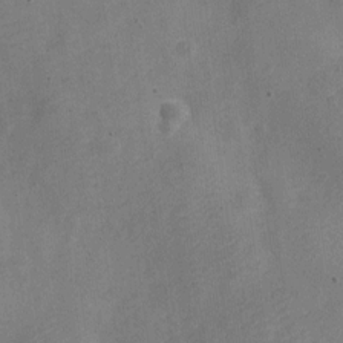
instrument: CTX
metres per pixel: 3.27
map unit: Nve
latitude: -24.4440
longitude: 107.6344
